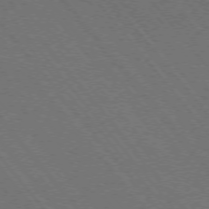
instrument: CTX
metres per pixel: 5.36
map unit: Hpe
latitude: -76.1606
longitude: -16.9136
